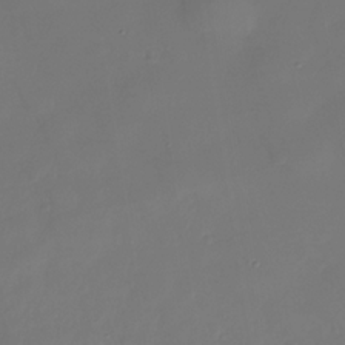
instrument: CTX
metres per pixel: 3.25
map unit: Nhe
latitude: -35.7855
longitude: -90.2900
